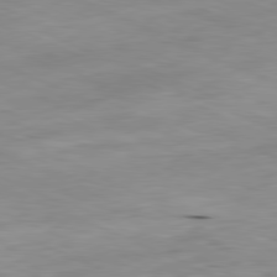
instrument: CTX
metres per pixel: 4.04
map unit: Ap
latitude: -81.8045
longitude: -69.4049
